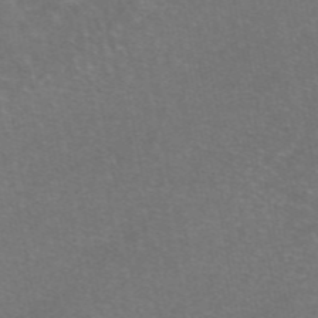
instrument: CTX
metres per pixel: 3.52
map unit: eAb
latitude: 47.1026
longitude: 106.1417
